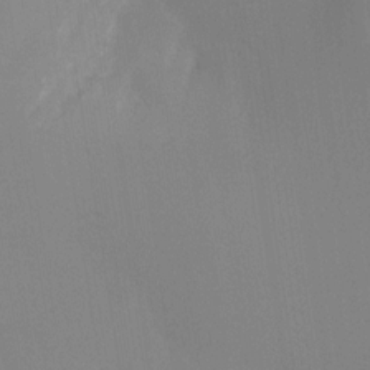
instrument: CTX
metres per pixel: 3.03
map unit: Ht
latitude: -16.6330
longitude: -47.6505
